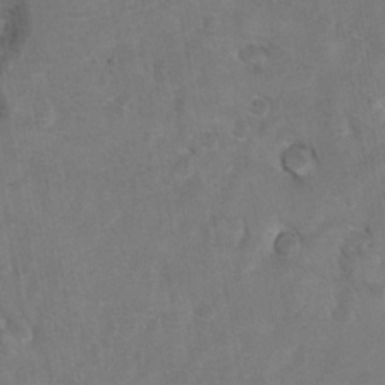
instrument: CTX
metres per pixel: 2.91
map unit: Hto
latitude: 8.8380
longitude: -35.6505
